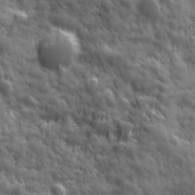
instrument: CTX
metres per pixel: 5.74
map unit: Ave
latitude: 19.1214
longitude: -132.3845
